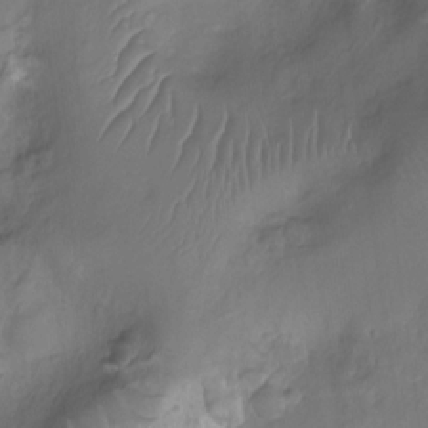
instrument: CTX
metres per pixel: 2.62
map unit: Nhu
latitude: -11.0298
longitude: -21.7828
